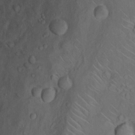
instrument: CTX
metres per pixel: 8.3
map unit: Nhu
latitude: 14.1011
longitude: -36.3279
